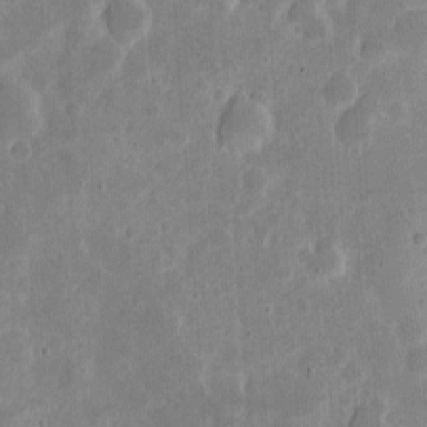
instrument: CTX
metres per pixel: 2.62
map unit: eHh
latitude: 6.5735
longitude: -70.4034
